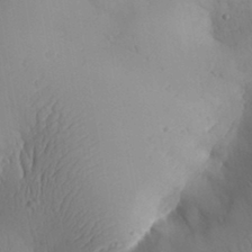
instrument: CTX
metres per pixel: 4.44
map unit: Aa
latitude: 30.1389
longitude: -143.7828
